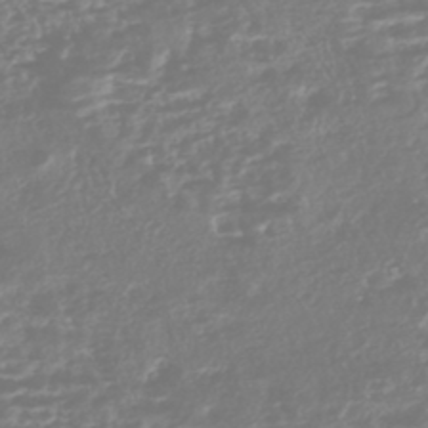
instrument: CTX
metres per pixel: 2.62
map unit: HNhu
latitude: -45.3132
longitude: 100.9352
